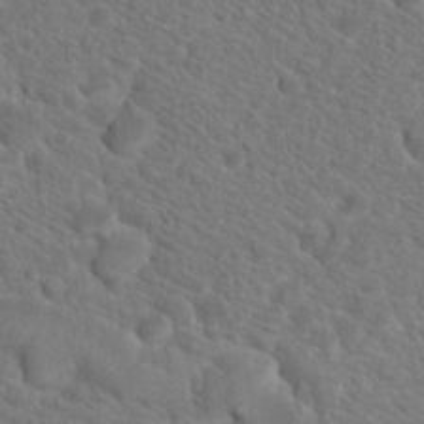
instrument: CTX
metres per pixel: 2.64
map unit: Hto
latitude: 19.3103
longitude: -38.6868
